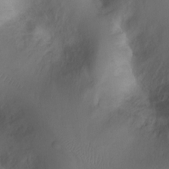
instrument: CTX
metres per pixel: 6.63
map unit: Ht
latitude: -0.5385
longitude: -36.2712
